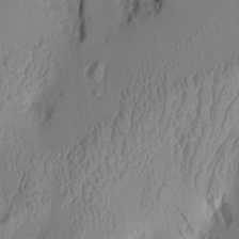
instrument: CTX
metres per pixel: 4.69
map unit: Aa
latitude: 7.7261
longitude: -127.9906
